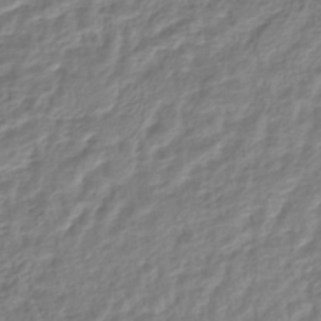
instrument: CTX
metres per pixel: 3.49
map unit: HNhu
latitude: -44.9353
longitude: 102.8786
